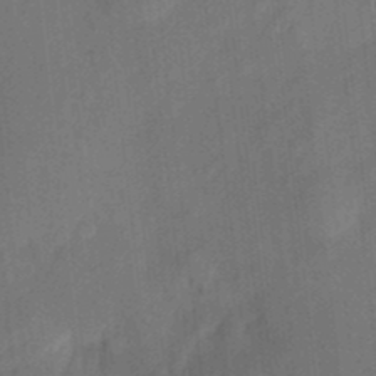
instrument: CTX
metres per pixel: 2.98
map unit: eHh
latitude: 3.6883
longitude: -73.5372
